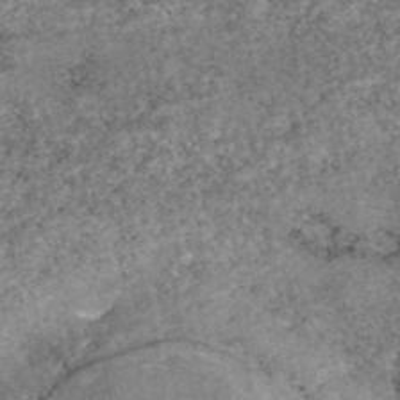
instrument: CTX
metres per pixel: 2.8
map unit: eAb
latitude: 47.0459
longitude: 118.3495
